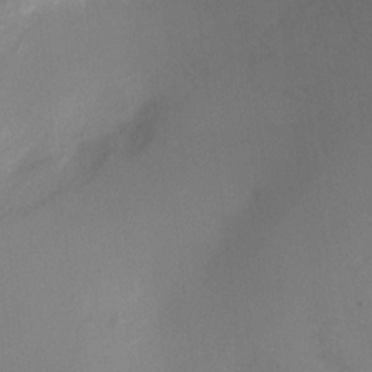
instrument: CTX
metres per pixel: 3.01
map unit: Ht
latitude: 2.3278
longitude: -26.0255
